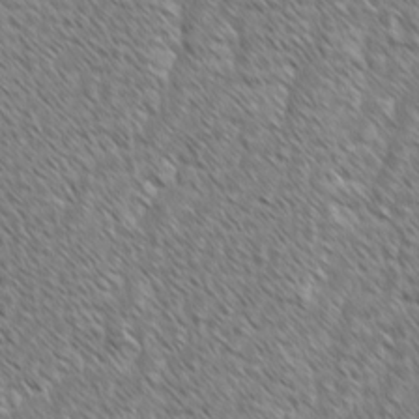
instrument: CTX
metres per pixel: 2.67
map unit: lAvf
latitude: -2.0661
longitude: -114.6301
